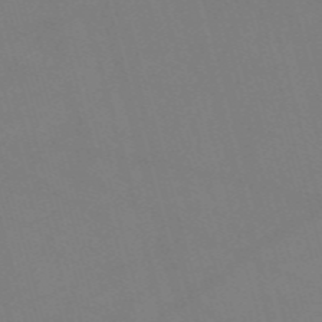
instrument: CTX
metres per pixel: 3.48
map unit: Nve
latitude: -58.4251
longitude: 62.1228
